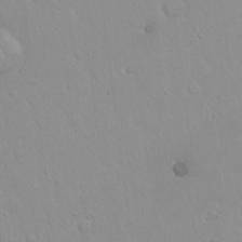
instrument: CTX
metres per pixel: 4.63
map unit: Hto
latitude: 17.1214
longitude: -57.8583
